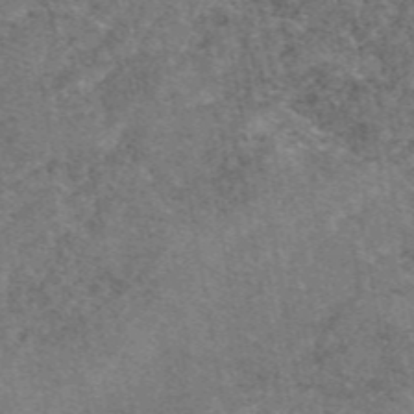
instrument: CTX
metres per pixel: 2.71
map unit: eAb
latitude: 47.3293
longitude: 114.6140
